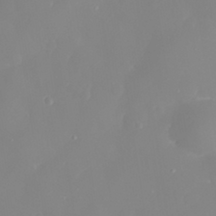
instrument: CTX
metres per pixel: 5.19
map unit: eHh
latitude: 31.5560
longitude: -59.1592
